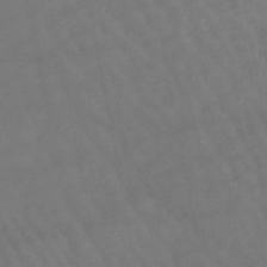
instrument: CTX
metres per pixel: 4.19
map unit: lHb
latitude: -47.6344
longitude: 75.4455
